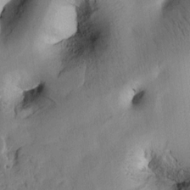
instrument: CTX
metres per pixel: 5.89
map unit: Htu
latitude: 2.4223
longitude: 177.0486
